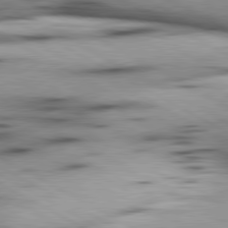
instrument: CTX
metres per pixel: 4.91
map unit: lApd
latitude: 80.3278
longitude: 157.0297
